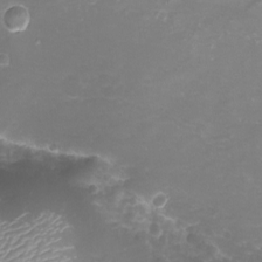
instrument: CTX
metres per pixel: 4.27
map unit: eHh
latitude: -6.8597
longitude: -78.4979
